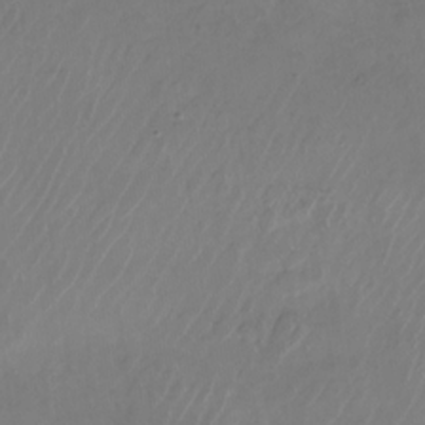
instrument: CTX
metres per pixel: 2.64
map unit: Nhu
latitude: -28.1228
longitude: -71.3859
